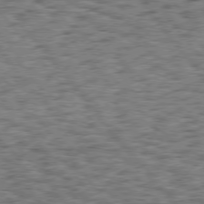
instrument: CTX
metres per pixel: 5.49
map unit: Hpe
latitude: 75.8961
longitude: -134.6868
